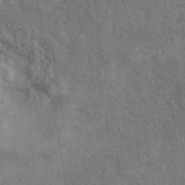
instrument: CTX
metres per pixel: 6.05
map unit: eAb
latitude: 42.9325
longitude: 110.3117
